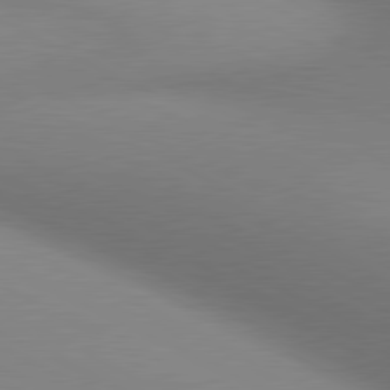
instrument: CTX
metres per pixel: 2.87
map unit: lApd
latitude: 80.6679
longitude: 131.4832
